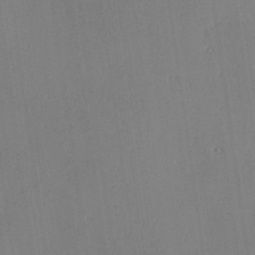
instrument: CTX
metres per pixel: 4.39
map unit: Hve
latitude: 26.2334
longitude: -91.1592
